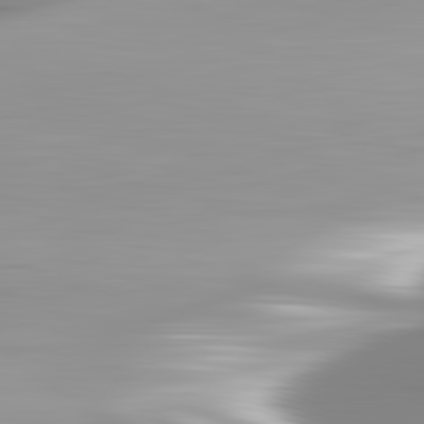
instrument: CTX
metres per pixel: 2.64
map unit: lApd
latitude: 82.8191
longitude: -139.1214
